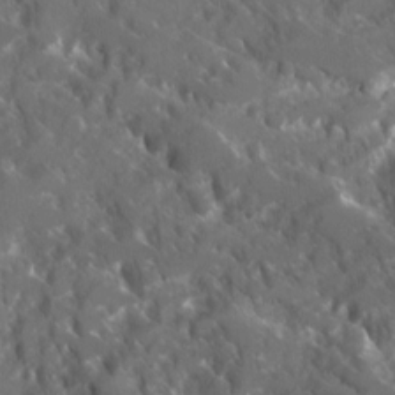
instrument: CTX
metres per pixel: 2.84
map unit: Ave
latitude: 17.7072
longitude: -130.2712
